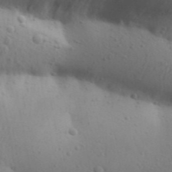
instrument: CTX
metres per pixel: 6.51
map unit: Aa
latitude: 30.7625
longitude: -146.4223
